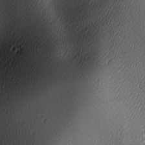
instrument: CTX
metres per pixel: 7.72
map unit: Ave
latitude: -6.6518
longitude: -122.7813
